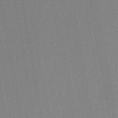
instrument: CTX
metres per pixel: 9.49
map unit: lHb
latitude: -41.4076
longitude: 62.8786
